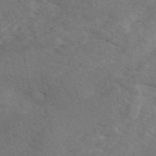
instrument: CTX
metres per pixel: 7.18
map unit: eAb
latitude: 49.5938
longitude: 119.7856
